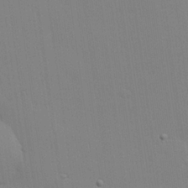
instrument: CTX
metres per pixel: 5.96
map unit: Hve
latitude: 25.9717
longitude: -91.2726
